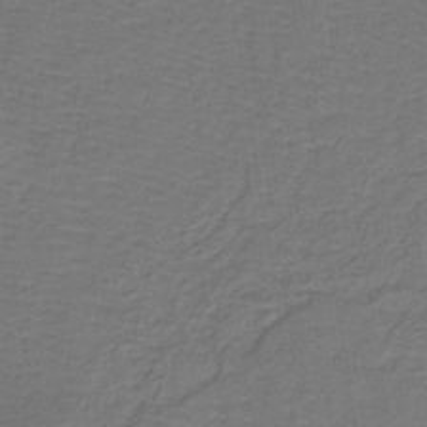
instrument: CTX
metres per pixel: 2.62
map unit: lHb
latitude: -39.0298
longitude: 58.0849
